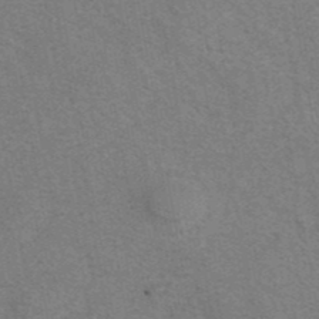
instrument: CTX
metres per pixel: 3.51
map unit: eAb
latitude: 41.8583
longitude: 106.5574
